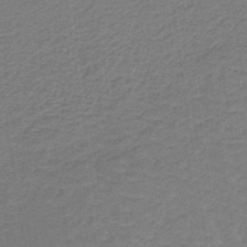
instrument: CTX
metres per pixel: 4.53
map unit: lHb
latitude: -37.2942
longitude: 60.8975
